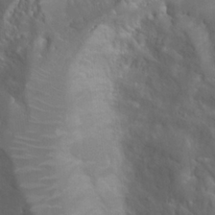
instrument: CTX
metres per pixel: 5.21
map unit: Hto
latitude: 23.1403
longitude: -40.3467
